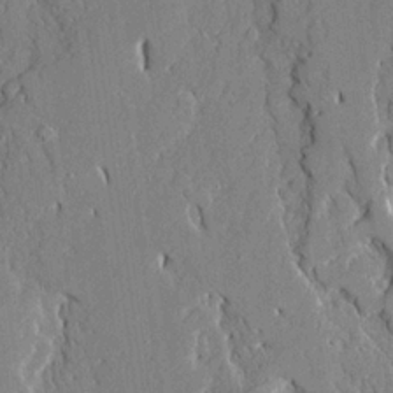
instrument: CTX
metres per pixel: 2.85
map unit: Ave
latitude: 21.8961
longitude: -128.8569
